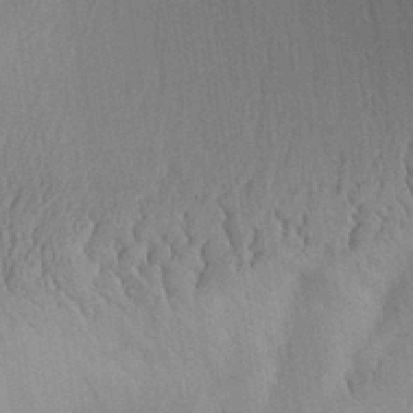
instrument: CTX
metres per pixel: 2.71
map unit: Aa
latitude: 30.5168
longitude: -144.1955
